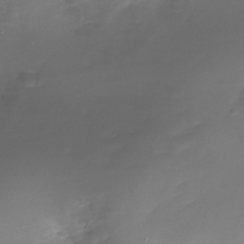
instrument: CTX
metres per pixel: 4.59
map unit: Nhu
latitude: -28.4629
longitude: -67.5371
